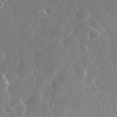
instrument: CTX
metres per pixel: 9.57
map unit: eHh
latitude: 35.0269
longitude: -58.1767
